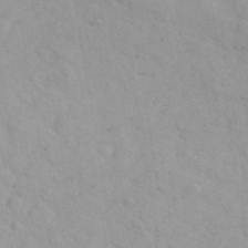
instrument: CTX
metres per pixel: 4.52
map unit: Ave
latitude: 39.8394
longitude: -107.3104
